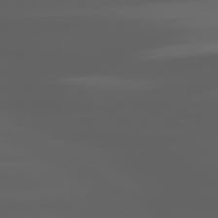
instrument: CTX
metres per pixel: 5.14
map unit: lApd
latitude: 80.4223
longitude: -140.2900
